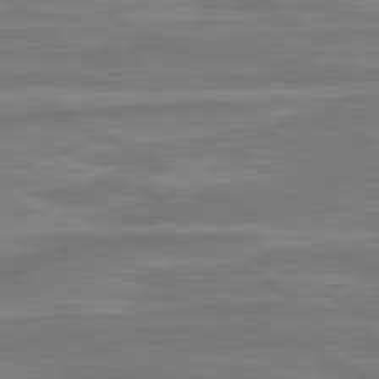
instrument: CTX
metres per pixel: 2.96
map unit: lApd
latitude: 81.2159
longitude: -173.3670
